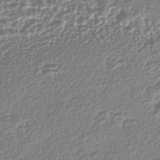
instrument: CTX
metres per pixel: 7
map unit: HNhu
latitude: -43.9367
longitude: 106.7841
